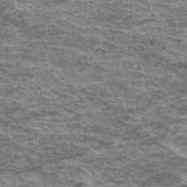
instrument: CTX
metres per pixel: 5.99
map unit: Hto
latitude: 37.8584
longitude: -43.1025
